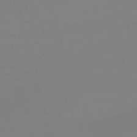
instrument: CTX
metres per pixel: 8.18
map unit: eHb
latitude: -50.1984
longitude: 68.7652
